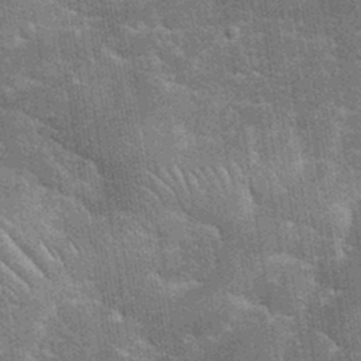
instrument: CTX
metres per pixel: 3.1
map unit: eHh
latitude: 35.2348
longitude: -65.7450
